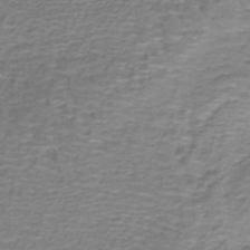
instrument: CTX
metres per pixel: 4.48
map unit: lHb
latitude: -40.2928
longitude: 58.8785
